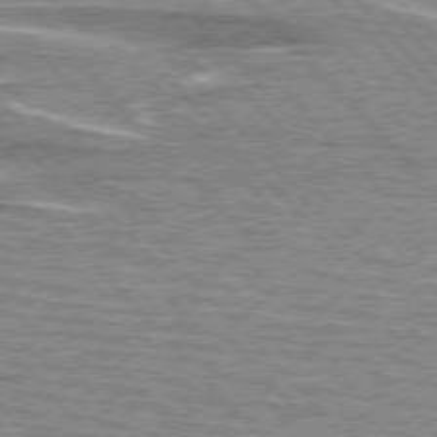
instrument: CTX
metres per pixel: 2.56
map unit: lApd
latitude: 76.1011
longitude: -81.4048
